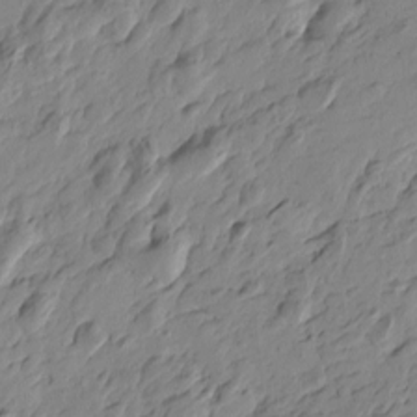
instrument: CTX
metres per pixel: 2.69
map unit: Htu
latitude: -4.4062
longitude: -178.1200
